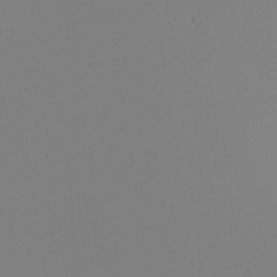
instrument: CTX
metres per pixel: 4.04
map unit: Nhu
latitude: -6.2928
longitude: -95.0081
